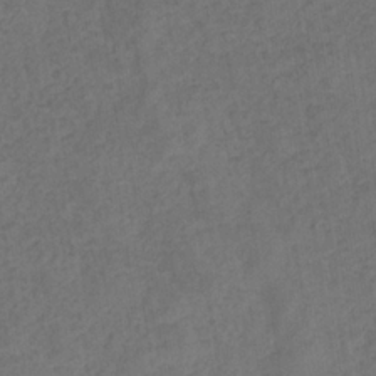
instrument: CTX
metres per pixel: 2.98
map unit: eHb
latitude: -32.6519
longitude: 72.7085
